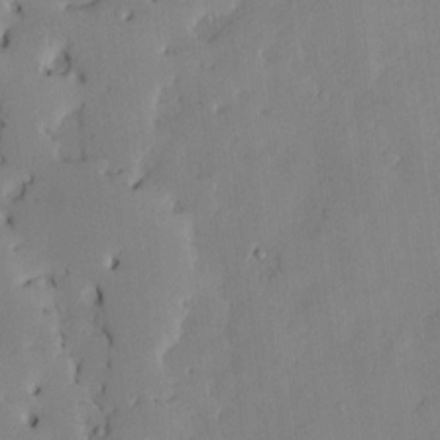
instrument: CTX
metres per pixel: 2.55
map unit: Htu
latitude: -8.2172
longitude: 176.1417
